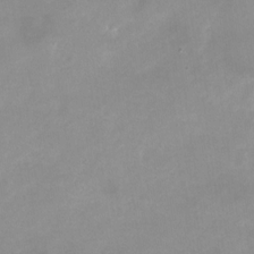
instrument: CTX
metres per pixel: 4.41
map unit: Nhu
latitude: -24.6518
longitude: -70.1200
